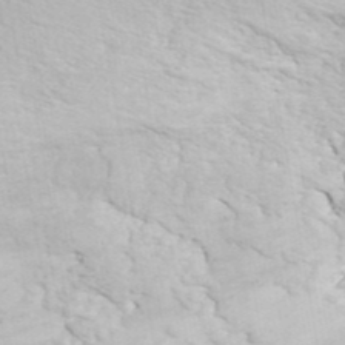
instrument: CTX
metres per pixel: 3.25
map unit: ANa
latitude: 41.9150
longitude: 52.5951
